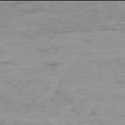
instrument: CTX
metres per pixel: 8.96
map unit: Ap
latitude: -78.0094
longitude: -82.4223
